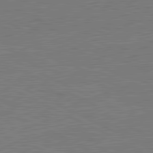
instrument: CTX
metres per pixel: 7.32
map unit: lApd
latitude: 81.4993
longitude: 150.9542
